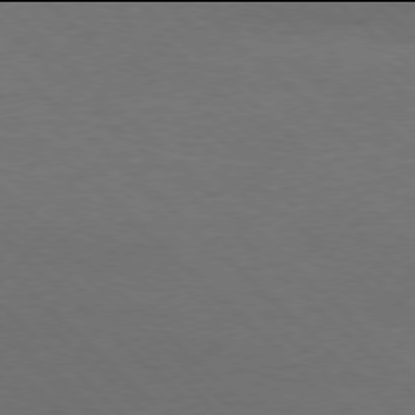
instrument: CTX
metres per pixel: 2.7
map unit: Ap
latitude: -78.0094
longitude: -86.8002
